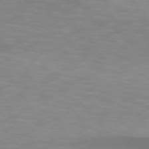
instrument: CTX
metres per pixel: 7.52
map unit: lApd
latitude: 74.4979
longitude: -50.3656
